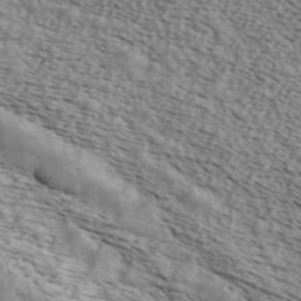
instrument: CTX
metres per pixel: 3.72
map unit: ANa
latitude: 42.7057
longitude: 47.6910
